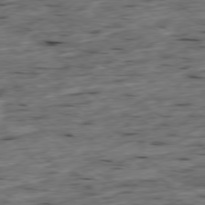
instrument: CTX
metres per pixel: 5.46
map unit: Ap
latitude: -79.2942
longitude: -89.7450
